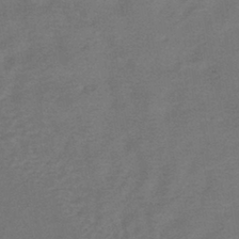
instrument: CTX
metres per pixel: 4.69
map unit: HNhu
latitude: -41.1998
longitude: 92.2173
